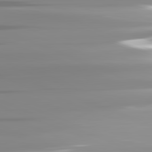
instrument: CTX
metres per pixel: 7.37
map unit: lApd
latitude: 81.9717
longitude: -139.0458
